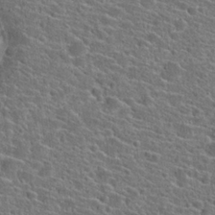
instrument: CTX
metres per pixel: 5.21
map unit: Hto
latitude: 23.7638
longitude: -44.8002
